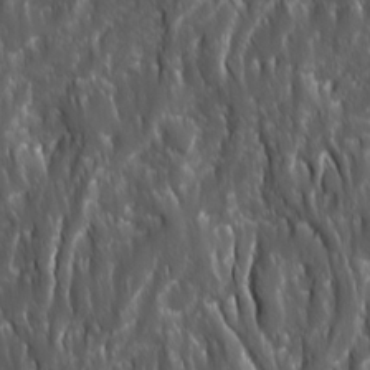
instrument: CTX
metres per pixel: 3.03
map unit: Ave
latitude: 15.7261
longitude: -133.5749
